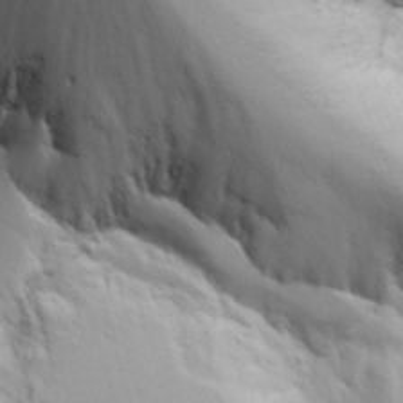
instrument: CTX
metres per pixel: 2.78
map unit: lAvf
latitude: 16.4979
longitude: -125.7071
